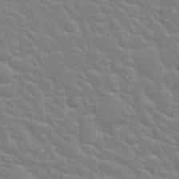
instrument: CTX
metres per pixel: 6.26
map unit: Nhu
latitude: 28.5923
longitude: -54.4412
